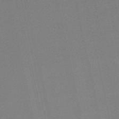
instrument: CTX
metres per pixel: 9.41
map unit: eHb
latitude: -50.1228
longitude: 73.3887
